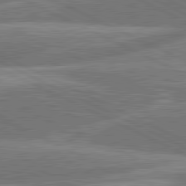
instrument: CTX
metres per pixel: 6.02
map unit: lApd
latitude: 81.1025
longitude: -167.8016
